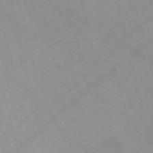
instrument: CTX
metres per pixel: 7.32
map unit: Nve
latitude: -57.1431
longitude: 59.3887
